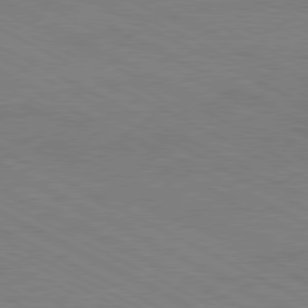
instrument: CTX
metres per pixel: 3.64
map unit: Hpe
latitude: -81.3132
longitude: 17.8801
